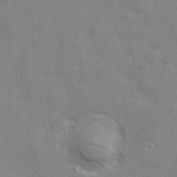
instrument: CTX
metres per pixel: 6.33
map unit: lHvf
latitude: 24.3467
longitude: 142.5006
